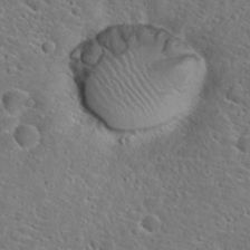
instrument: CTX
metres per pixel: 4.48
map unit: Hto
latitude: 23.1403
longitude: -45.2159
